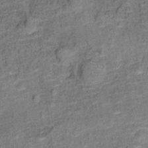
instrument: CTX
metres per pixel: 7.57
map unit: Ht
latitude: 10.4223
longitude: -39.1781
